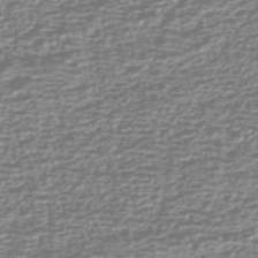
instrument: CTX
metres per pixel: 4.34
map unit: HNhu
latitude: -43.0486
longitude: 100.4817
